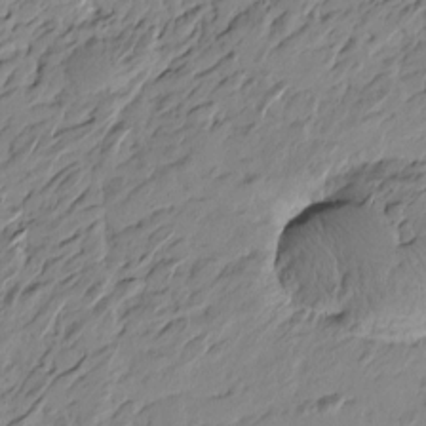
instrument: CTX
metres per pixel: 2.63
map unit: Htu
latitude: -4.4062
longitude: -178.0633
